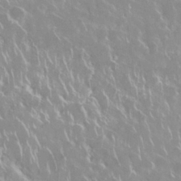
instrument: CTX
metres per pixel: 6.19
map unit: Nhu
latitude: 28.6679
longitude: -61.2159
